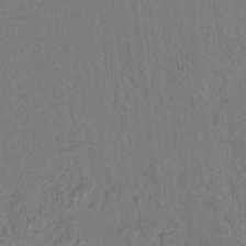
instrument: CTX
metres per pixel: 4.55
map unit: lAvf
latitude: 7.6316
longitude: 164.2740
